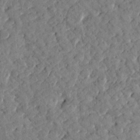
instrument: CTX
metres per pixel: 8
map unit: Htu
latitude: 1.2726
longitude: 179.3698
